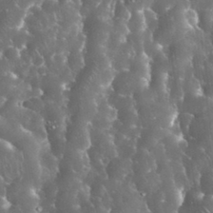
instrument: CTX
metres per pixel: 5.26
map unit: eHh
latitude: 33.9150
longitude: -62.7624
